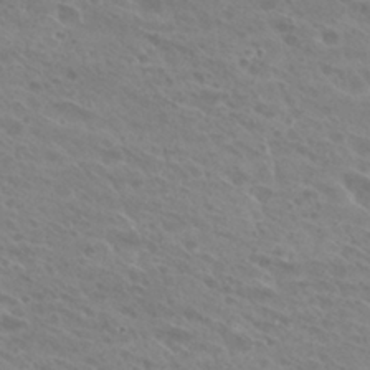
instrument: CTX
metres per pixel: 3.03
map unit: Hto
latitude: 27.9528
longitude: -39.5749
